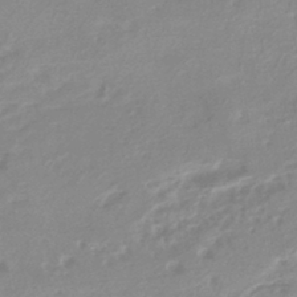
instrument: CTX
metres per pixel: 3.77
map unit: HNhu
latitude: -42.0283
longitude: 91.1431
